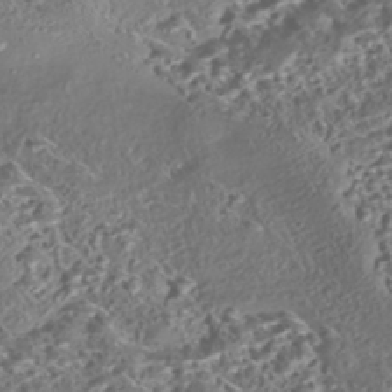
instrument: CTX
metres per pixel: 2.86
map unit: eHh
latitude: -43.2187
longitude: 122.0850
